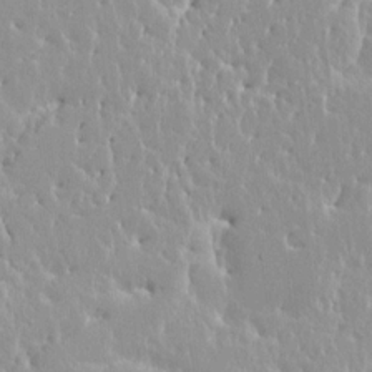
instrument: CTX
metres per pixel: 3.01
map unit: HNhu
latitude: 3.6316
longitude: 6.4629
